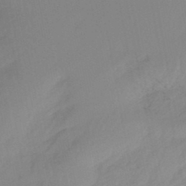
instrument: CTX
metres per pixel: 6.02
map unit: HNhu
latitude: -46.1794
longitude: 94.0850
